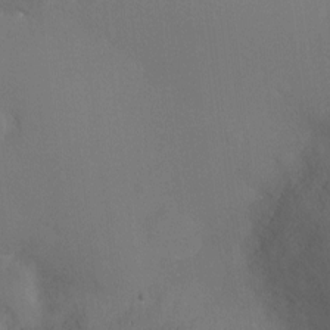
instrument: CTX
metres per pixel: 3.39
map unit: Ht
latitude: -5.4832
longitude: -25.4237
